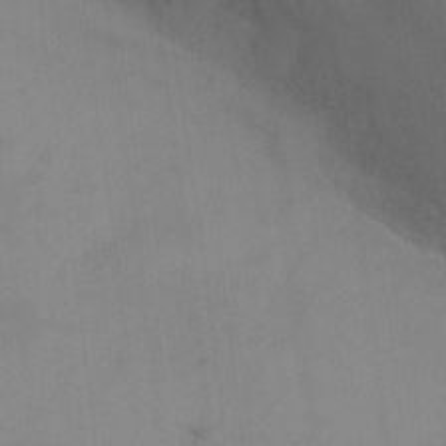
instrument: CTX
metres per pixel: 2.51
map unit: eHh
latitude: -9.1998
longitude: -67.6693
